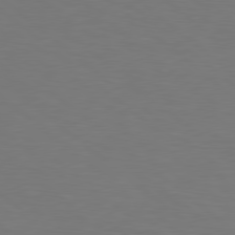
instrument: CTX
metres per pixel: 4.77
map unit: lApd
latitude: 78.7058
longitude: -176.7813
